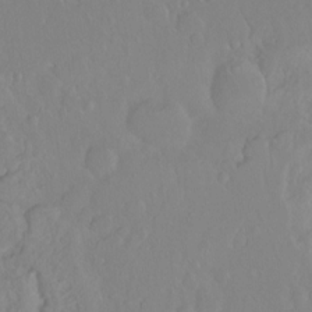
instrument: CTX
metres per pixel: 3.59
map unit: Hto
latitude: -8.0472
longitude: -46.7058
